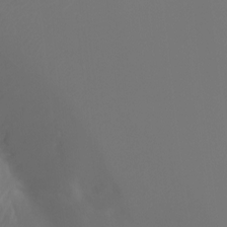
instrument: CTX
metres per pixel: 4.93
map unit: Ht
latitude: -9.4076
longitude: -46.0255
